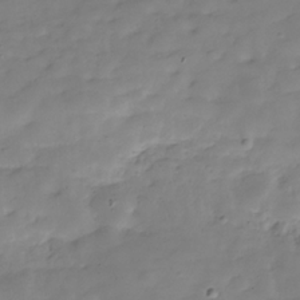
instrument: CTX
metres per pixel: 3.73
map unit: Hve
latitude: -30.1228
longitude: 91.8801
